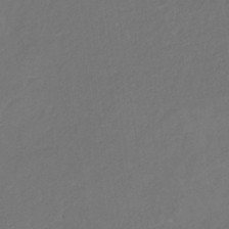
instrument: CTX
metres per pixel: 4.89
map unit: eHb
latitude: -30.8219
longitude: 68.5762
